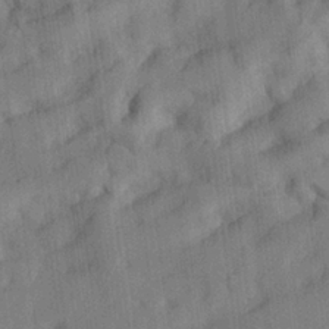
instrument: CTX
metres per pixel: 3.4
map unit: lHvf
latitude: 23.9717
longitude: 142.7841
